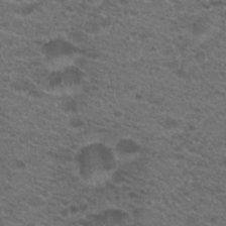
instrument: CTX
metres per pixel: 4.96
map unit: Hto
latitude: 19.9528
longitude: -39.3104
